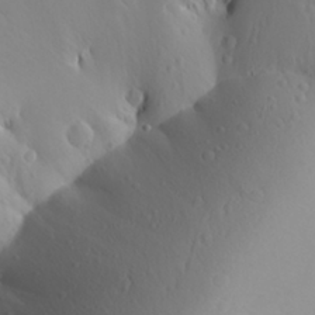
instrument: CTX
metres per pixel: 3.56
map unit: Aa
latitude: 27.3860
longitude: -144.6868
